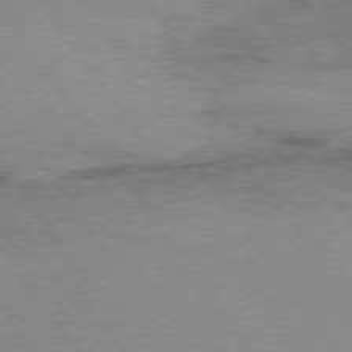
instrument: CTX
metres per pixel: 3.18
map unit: Hpe
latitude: 75.0458
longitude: -142.6491
